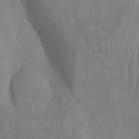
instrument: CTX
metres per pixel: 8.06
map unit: Aa
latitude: -12.8219
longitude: -67.2159
